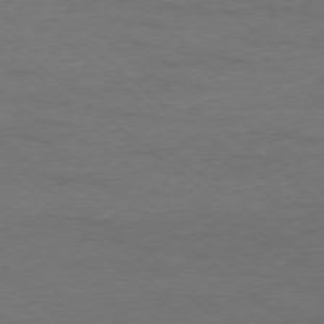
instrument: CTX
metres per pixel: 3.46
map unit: Ap
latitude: -78.1794
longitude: -92.5545
